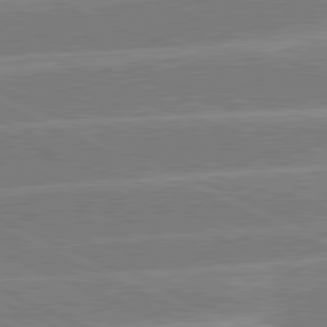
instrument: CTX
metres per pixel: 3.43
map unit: lApd
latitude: 81.0269
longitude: -126.3845
